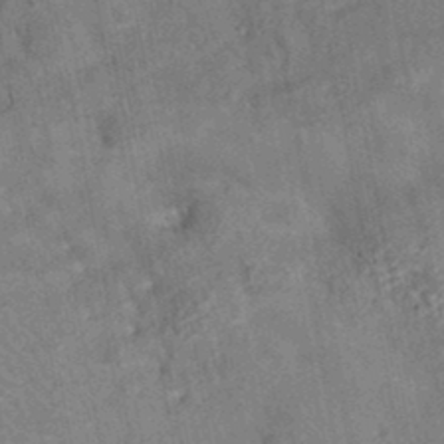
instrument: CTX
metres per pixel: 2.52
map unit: eAb
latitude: 35.1970
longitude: 110.2928
